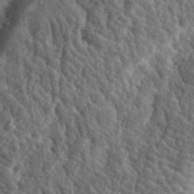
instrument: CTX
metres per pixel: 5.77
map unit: eHh
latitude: 33.3860
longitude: -79.6883
